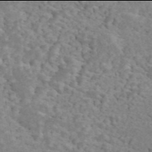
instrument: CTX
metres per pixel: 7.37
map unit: ANa
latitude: 45.9906
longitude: 21.7099
